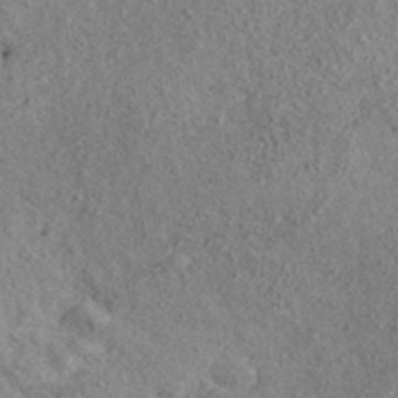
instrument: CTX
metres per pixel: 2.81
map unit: ANa
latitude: 41.2914
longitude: 17.7478
